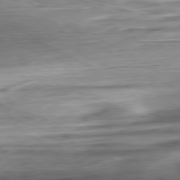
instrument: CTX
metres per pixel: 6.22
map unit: Ap
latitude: -81.2943
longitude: -67.6505
